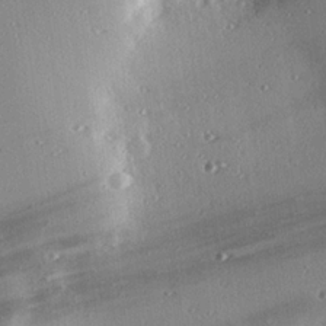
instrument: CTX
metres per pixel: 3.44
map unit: eHh
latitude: 23.4426
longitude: -90.1011
